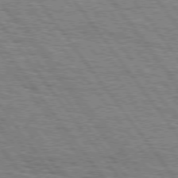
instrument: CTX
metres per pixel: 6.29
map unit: Hpe
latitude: 74.9136
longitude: -152.7247
